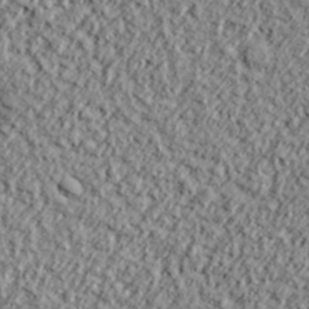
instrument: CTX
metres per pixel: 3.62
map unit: lHvf
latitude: 38.1011
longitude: -91.7072
